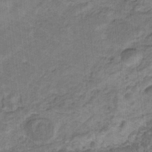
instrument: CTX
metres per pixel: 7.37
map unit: lHb
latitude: -31.4832
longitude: 66.0283
